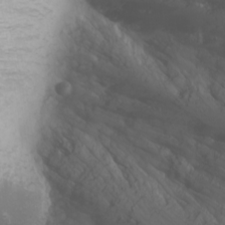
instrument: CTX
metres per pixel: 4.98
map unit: Nhu
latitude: -0.8030
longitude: -79.6505
